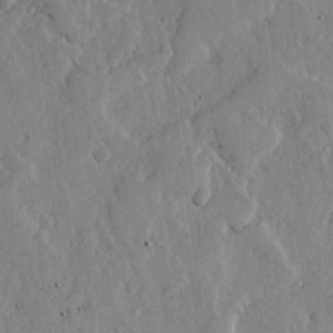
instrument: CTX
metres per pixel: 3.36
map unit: lHvf
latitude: 17.3860
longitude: -113.8016
